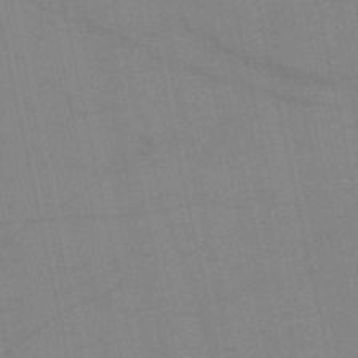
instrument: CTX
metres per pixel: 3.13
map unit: HNb
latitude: -53.0486
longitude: -47.2726
